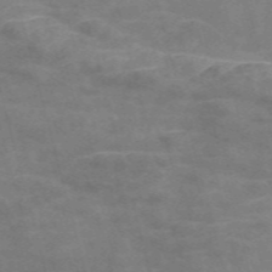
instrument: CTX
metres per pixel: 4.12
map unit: Nve
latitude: -58.4817
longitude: 66.7274
